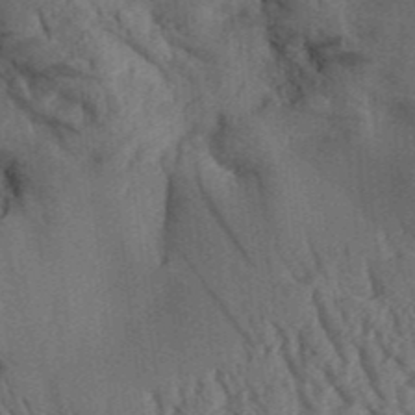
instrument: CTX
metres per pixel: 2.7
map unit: Aa
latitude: 30.9325
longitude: -138.5357
